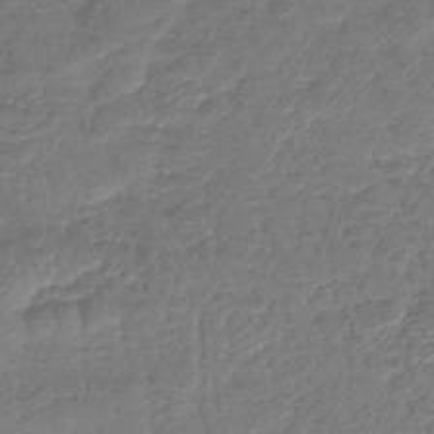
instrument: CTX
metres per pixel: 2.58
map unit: lHb
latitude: -42.9163
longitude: 78.9919
